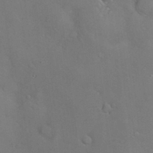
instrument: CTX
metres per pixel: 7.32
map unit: Hve
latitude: -10.4062
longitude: 175.2187
